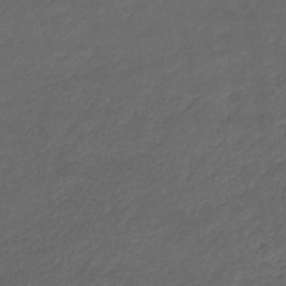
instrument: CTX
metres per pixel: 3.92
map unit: eHb
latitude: -33.2187
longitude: 68.5384
